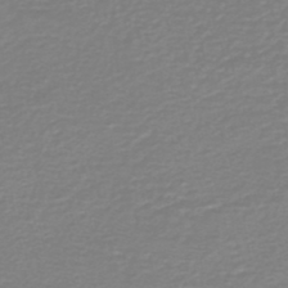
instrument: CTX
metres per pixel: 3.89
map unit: HNb
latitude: -45.7289
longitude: 53.9178
